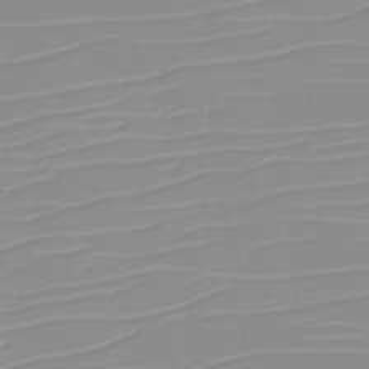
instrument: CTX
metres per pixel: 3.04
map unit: eHh
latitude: -5.9367
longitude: -84.8569
